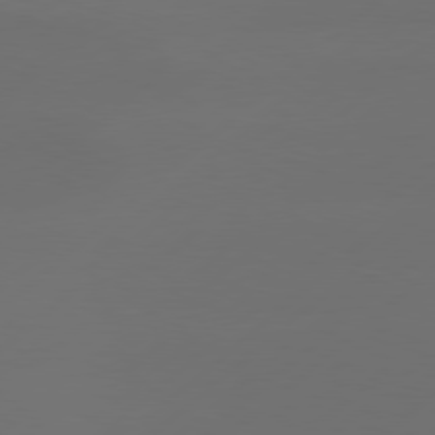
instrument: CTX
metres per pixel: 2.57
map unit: Hpe
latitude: 78.5735
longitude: -132.4790
